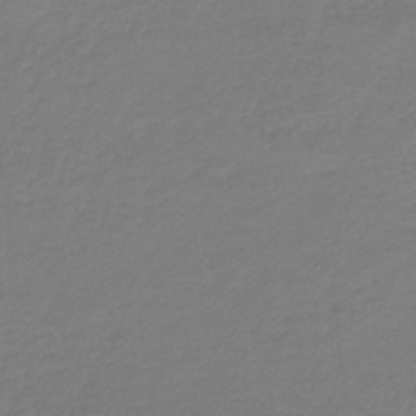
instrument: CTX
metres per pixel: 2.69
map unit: lHb
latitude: -34.4251
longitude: 61.2754
